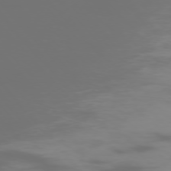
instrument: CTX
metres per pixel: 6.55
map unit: Ap
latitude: -76.1228
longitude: -75.7828
